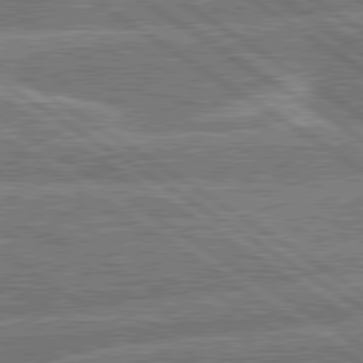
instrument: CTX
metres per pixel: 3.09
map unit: lApd
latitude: 79.9717
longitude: -157.2914
